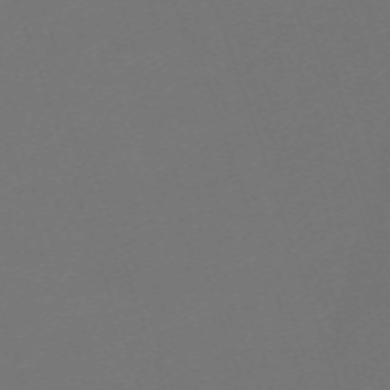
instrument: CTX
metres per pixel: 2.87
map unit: eHh
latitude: -63.5777
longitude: 51.8044
